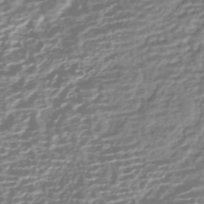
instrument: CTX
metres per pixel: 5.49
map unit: HNhu
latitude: -42.9163
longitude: 100.6140
